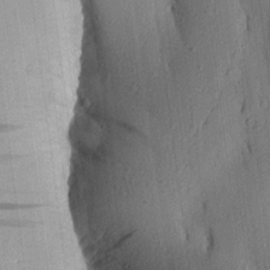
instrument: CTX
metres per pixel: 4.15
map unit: Aa
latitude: 15.9151
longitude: -146.8569
